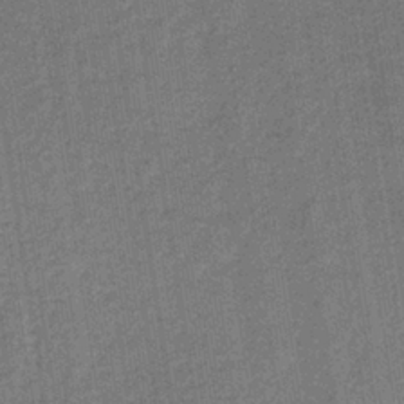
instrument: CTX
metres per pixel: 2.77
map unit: lHb
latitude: -35.8800
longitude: 62.9163
